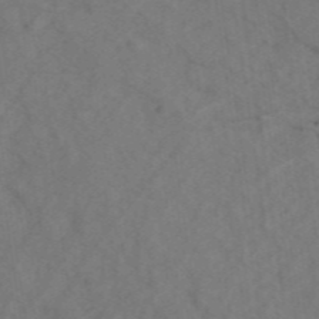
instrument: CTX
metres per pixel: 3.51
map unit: ANa
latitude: 43.9717
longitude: 25.8989
